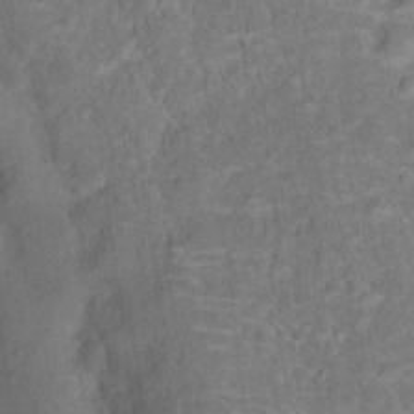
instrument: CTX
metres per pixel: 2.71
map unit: Hto
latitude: 17.0081
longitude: -40.4978
